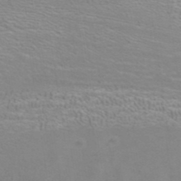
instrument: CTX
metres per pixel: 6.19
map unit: ANa
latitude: 39.9150
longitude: 22.8975
